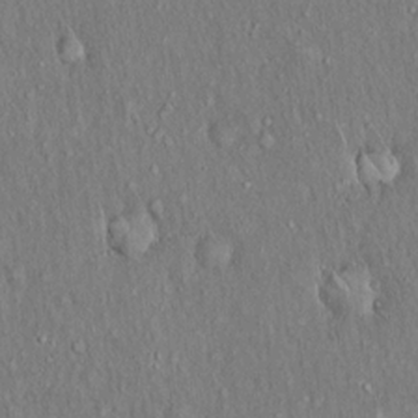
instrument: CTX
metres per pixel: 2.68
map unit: Hto
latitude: 15.8017
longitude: -60.2900
